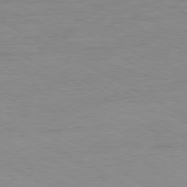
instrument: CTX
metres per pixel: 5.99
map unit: Ap
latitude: -80.6519
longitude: -86.3656
